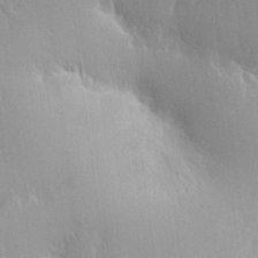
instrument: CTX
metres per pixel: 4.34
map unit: Nhe
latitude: -1.6344
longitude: -59.5938
